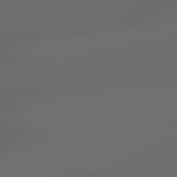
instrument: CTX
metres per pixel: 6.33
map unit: lApd
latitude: 79.2537
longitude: -139.8205
